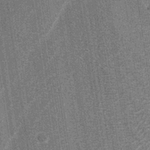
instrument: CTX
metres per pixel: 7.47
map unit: lAa
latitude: -3.7477
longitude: -129.1970
